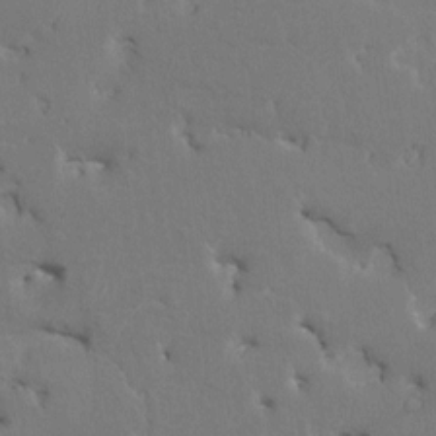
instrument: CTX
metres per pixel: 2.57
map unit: HNhu
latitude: 4.0822
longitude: -7.9339
